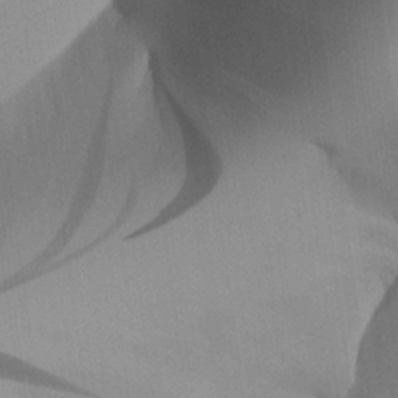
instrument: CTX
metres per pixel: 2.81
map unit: Aa
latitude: 25.4426
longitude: -128.5923
